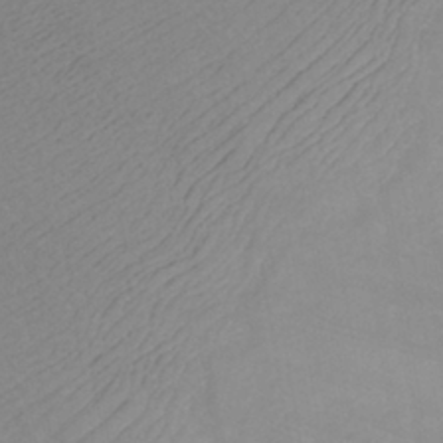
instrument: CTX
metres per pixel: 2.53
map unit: ANa
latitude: -38.8030
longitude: 94.7463
